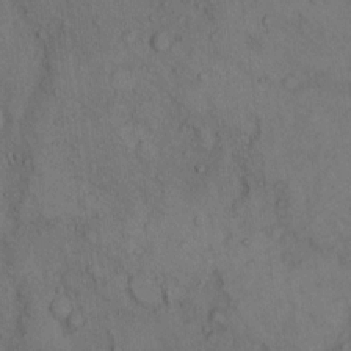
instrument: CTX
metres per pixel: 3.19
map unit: Hto
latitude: 7.7072
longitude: -60.1955
